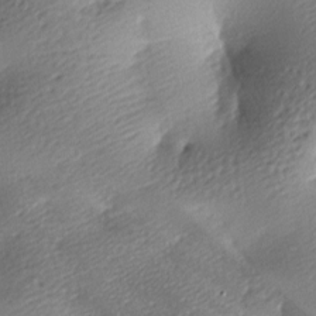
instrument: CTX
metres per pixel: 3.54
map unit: lAa
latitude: -8.8597
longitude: -127.3104
